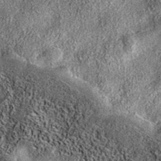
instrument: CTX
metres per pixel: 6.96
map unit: eAb
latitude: 37.4426
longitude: 108.2928
